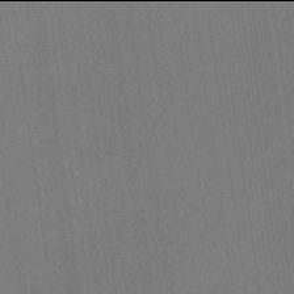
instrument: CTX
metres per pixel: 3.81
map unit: HNhu
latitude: -42.0094
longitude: 94.2739
